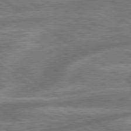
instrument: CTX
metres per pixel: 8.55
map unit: lApd
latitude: 79.5560
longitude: -171.5749
